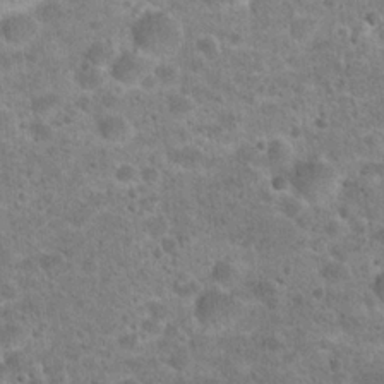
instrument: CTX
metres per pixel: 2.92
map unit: Hto
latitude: 22.0633
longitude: -49.8772
